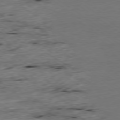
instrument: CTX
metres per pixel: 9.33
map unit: Ap
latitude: -79.4265
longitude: -88.5546
